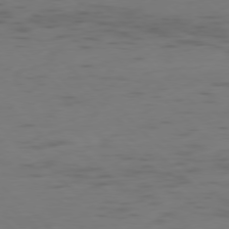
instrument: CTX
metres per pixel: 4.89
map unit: Ap
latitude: -78.4818
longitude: -62.0255
